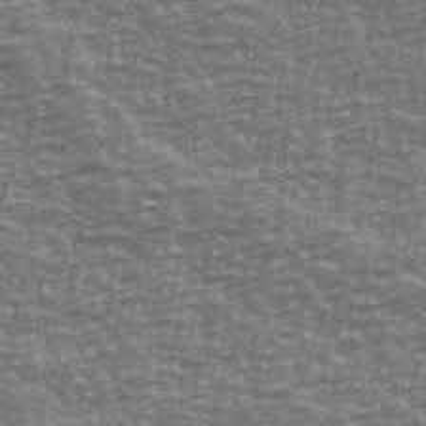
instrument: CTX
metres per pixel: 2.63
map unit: Ave
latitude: 40.4034
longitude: -114.2522
